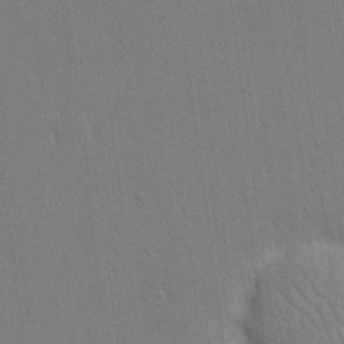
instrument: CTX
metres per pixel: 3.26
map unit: eHh
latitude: 18.6490
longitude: -68.1578
